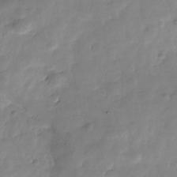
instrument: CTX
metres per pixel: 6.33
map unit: Hve
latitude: -31.2754
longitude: 91.6722
